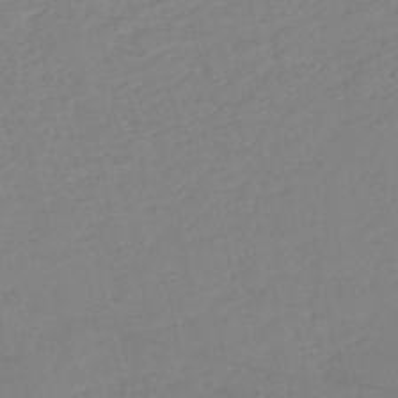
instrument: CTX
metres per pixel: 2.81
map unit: HNb
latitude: -53.0675
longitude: -39.3671
